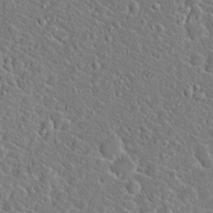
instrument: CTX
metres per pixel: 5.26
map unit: Hto
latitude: 20.7435
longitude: -44.8002
